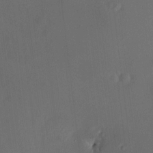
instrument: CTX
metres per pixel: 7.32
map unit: HNhu
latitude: 8.4412
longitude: 9.8044
